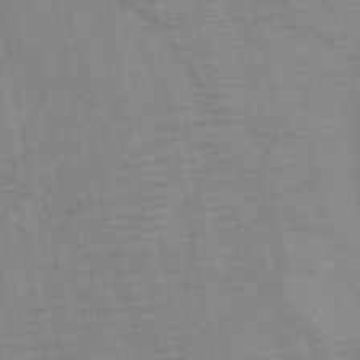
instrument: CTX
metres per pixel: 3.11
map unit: HNb
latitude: -46.4440
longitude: -47.8017
